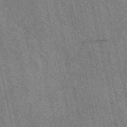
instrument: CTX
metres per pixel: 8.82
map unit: eAb
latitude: 51.6127
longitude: 114.1983
